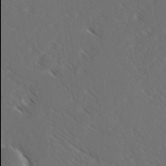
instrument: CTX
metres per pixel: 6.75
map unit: lAvf
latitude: -3.5021
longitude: -113.9906
